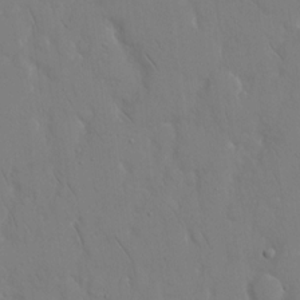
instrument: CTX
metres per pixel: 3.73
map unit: eHh
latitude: 14.5735
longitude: -71.4237
